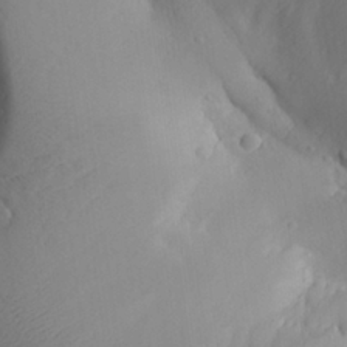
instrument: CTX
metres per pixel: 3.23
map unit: Aa
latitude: 25.3103
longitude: -136.7247
